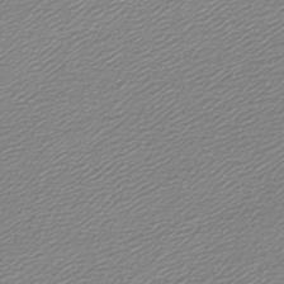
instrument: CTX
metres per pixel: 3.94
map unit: lHb
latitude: -46.7274
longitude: 60.3684
